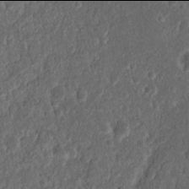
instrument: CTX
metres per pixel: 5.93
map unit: Nhu
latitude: 13.9906
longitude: -73.3671
